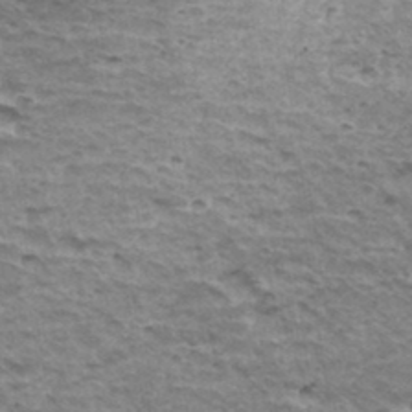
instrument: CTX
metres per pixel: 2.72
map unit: Hto
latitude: 35.6694
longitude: -43.3104
